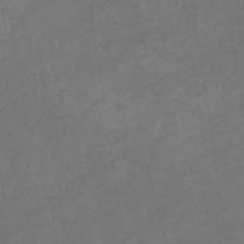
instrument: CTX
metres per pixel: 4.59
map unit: eHb
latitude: -32.8786
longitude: 72.6518
